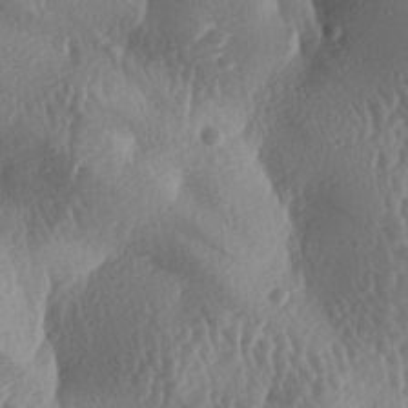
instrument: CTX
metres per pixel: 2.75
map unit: lAa
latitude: -6.2361
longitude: -128.5735
